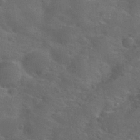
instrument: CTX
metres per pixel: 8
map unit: Nhu
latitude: 27.8772
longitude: -55.6883
